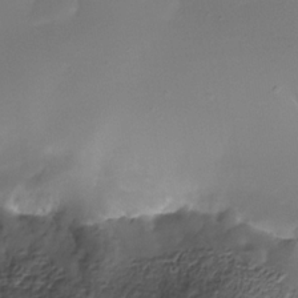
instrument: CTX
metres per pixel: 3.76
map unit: Nhe
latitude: -35.1620
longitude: -117.8583
